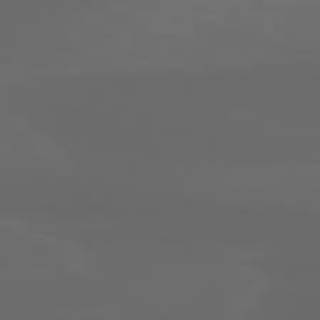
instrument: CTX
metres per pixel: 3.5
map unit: lApd
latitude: 80.1767
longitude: -117.2726
